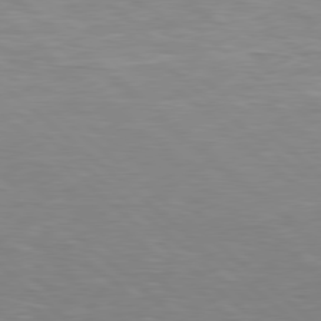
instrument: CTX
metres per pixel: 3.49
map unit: Hpe
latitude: 78.5357
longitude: -150.3845
